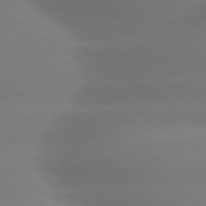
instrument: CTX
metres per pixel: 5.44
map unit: lApd
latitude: 79.7450
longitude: -134.4790
